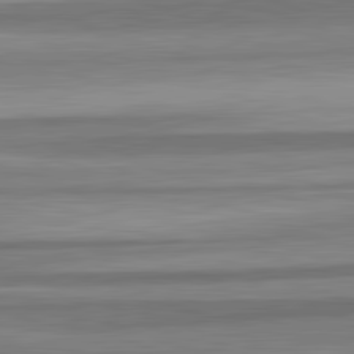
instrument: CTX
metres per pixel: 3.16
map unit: lApd
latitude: 82.6868
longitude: 179.9367
